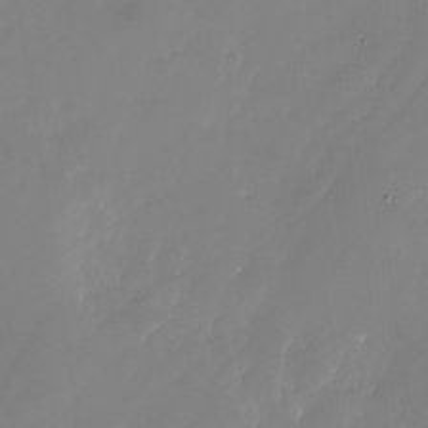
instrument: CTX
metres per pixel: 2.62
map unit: Nhu
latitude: -24.9919
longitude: -71.3481
